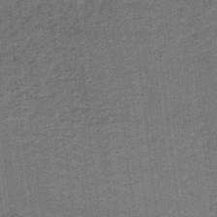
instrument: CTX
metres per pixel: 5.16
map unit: lHb
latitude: -37.7666
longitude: 57.4643
